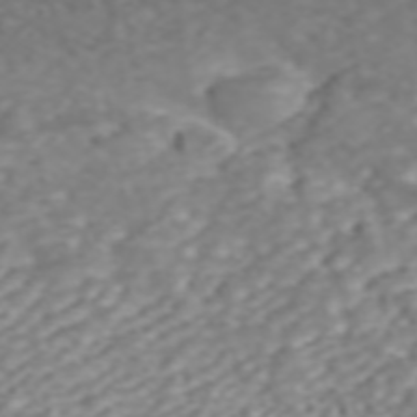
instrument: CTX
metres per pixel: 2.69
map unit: ANa
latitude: 45.9339
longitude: 22.0283
